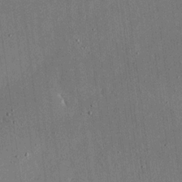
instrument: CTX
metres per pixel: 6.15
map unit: eHh
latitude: 18.2522
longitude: -69.8961
